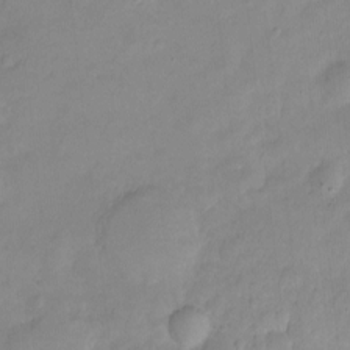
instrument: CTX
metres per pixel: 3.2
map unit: Ht
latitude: -5.7288
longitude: -21.0081
